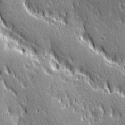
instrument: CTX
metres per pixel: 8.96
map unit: Ave
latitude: 21.4616
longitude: -135.9150
